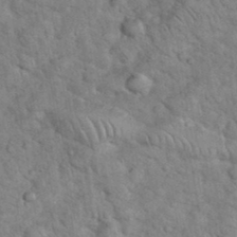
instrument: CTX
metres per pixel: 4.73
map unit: eHh
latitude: 36.8569
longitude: -65.6316
